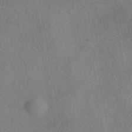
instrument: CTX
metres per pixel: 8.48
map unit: eAb
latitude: 41.8205
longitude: 105.4454
